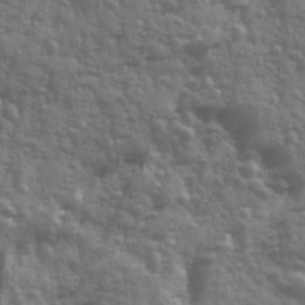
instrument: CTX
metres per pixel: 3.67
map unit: Ave
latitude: 12.1767
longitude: -103.6694
